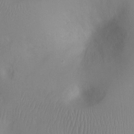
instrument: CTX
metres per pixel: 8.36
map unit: Ht
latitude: -7.5777
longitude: -24.0633
